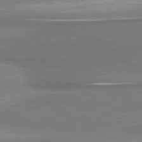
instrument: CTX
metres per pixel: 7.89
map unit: lApd
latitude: 80.4223
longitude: 167.5588
